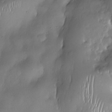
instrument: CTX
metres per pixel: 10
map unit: Nhe
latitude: -30.7463
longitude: -140.4790
